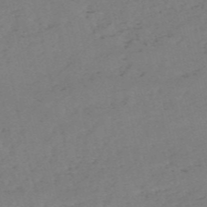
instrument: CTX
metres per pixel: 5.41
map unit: HNb
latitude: -54.7274
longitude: -41.9339
